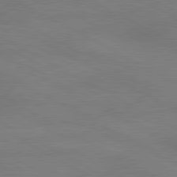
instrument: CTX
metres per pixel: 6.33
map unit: lApd
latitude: 80.4223
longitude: 129.1053
